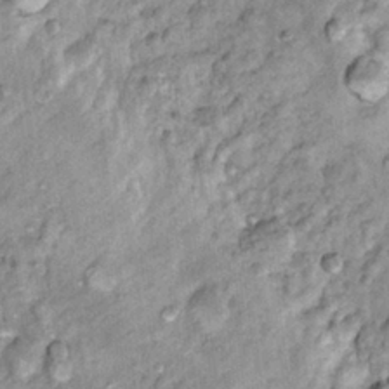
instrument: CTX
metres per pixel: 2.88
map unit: Hto
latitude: 14.4223
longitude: -35.3481
